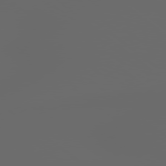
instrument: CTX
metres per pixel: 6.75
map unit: Hpe
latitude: 77.8772
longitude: -178.2523
